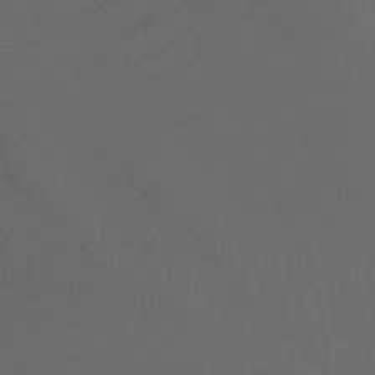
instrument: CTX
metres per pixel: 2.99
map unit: Nhu
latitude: -4.4251
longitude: -90.1956
